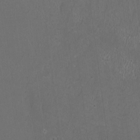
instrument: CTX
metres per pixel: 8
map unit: HNhu
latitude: 0.7813
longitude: -0.8191
